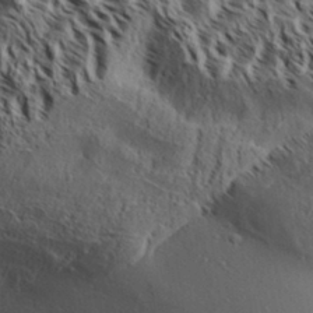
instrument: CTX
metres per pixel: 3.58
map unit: Aa
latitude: 31.7828
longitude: -138.1767
